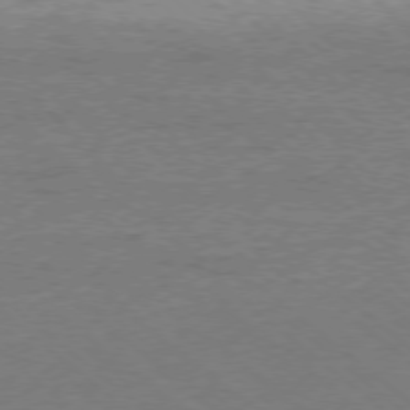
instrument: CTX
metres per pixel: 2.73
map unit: Ap
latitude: -77.8422
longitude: -96.0255
